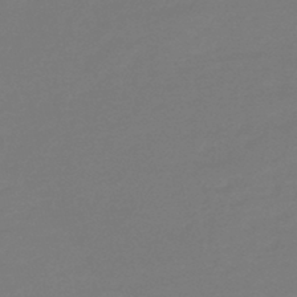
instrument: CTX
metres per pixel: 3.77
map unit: lHb
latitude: -46.0850
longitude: 59.3320
